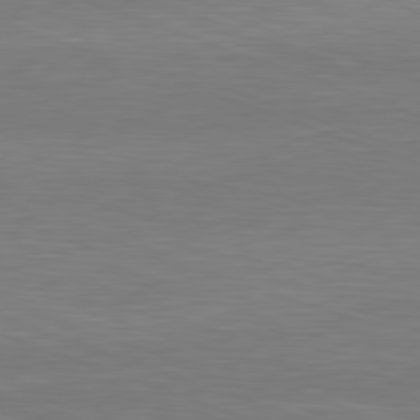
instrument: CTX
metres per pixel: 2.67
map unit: Ap
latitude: -82.0283
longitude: -79.2348
